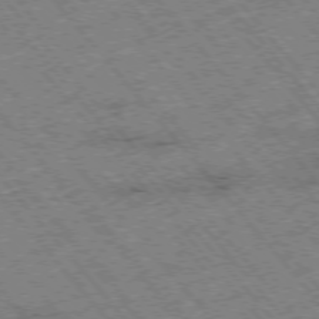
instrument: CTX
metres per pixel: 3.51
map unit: Hpe
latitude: -76.1228
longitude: -20.1200
